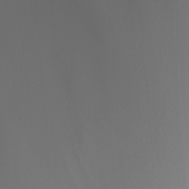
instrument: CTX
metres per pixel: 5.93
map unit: Nhu
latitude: -5.8800
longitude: -91.0836
